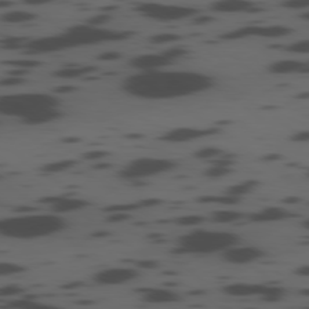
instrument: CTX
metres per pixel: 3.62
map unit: Ap
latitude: -79.5021
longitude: -63.1026
